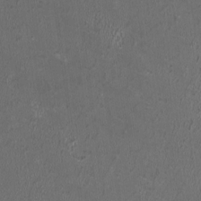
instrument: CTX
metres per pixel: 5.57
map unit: HNhu
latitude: 0.6490
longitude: -0.5545
